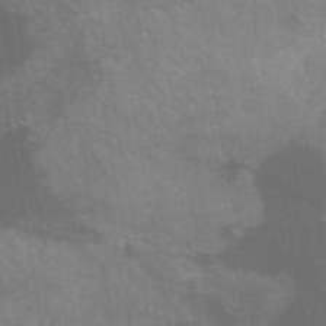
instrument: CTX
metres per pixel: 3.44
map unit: HNb
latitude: -44.9353
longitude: -45.1025
